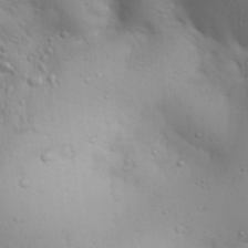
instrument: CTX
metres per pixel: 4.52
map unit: Aa
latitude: 29.7072
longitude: -145.9717
